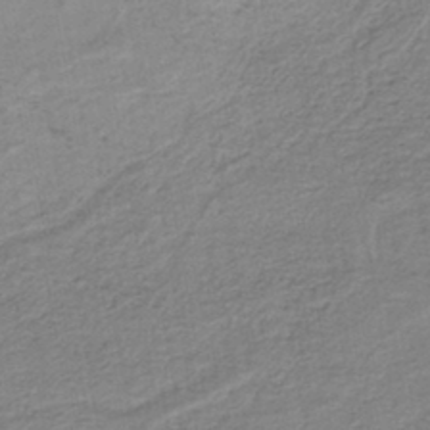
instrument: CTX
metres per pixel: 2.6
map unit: lHb
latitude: -40.2739
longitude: 53.0486
